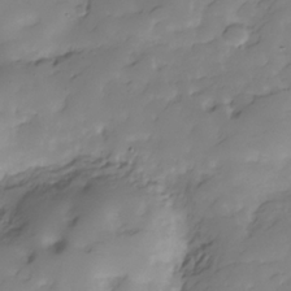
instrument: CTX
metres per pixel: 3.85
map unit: Hve
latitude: -28.8975
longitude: 91.6344
